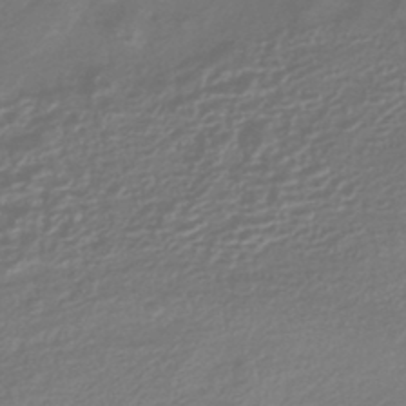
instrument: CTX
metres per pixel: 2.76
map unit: HNhu
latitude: -43.1431
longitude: 98.0094
